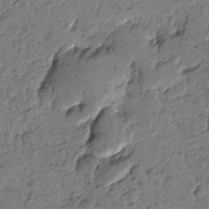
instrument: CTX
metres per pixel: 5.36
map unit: Htu
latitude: -1.0487
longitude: -176.0444
